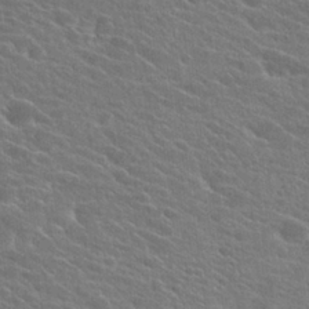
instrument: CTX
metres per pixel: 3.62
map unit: Hto
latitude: 25.0269
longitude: -40.6490
